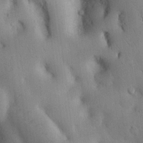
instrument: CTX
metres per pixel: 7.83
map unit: Nhu
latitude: 15.1970
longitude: -78.2334
